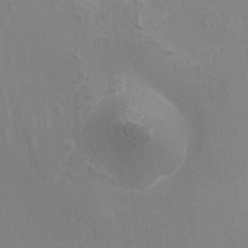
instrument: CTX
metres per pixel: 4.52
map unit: Nhu
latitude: -10.0472
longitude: -75.6694
